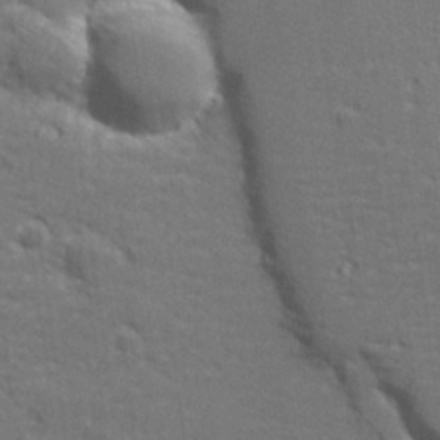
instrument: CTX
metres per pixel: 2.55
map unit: lHvf
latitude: 26.3845
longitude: 142.4629
